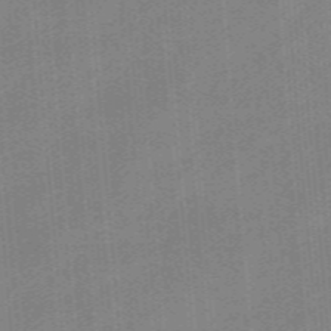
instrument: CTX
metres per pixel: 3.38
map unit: eHb
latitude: -44.2173
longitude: 87.6155
